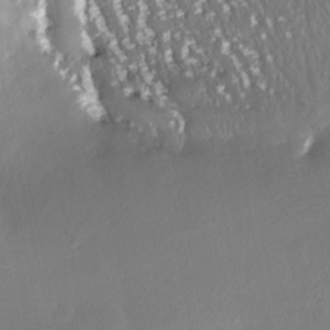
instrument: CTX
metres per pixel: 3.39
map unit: Nhe
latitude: -27.7855
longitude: -109.9528
